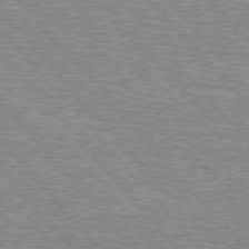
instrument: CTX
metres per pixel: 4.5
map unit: lApd
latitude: 76.1200
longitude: -80.8002
